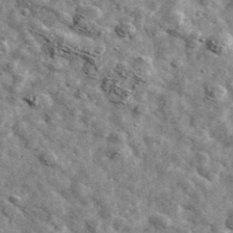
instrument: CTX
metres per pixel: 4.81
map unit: Ave
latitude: 42.8947
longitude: -107.8961
